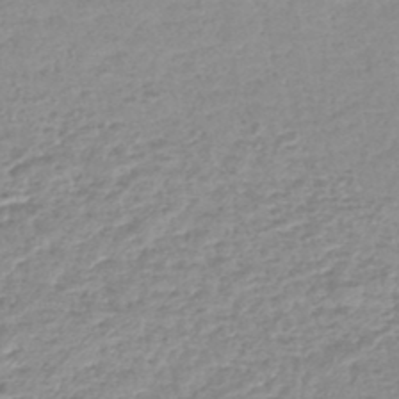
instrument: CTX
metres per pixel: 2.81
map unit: lHb
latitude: -44.1039
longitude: 67.9178
